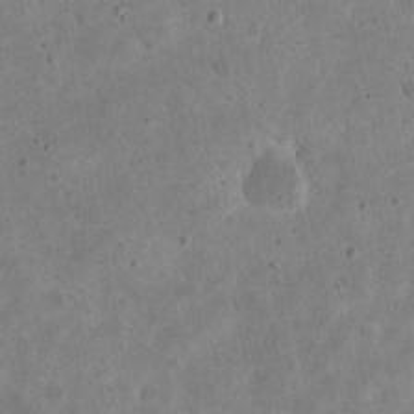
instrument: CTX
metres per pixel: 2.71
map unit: eHh
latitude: 21.8961
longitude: -68.1767
